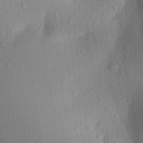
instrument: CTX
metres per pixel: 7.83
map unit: Aa
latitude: 26.8569
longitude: -146.3279
